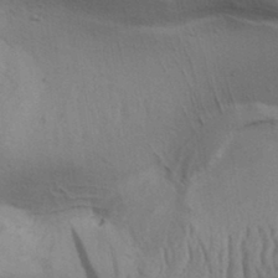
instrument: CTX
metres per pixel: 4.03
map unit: Aa
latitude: 32.9703
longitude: -136.1011
